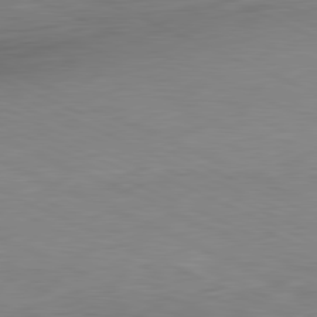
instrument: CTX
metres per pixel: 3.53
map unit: Ap
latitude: -82.1606
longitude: -76.8002
